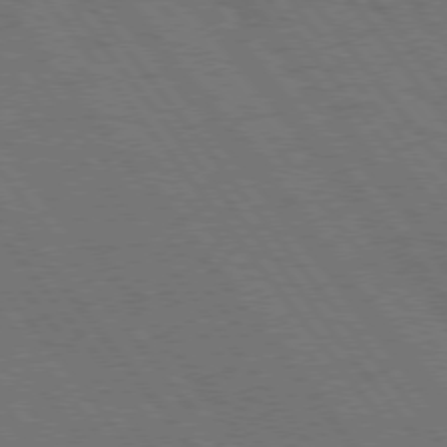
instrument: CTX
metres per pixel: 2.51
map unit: Hpe
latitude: 75.4238
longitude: -137.5182
